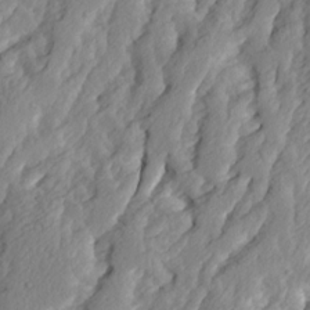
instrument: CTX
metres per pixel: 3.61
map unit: Ave
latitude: 14.0822
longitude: -134.9891
